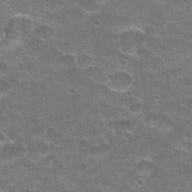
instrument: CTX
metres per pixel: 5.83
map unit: Hto
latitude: 22.0444
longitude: -42.9325
